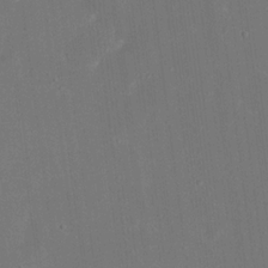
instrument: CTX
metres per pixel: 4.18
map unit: eHh
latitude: 18.5734
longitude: -70.4979
